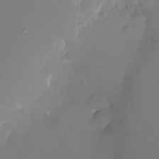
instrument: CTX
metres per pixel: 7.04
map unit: Nhu
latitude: -26.6518
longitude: -73.5183
